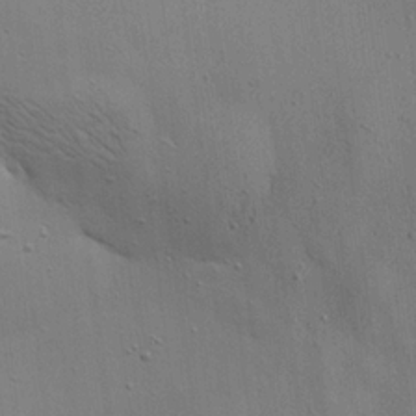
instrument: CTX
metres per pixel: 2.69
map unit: Aa
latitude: 22.2145
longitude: -141.9528
